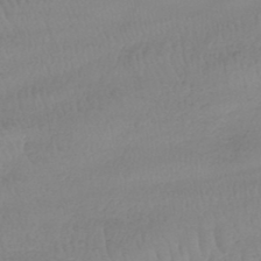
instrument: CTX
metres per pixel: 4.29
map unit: HNhu
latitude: -48.0472
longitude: 30.2550
